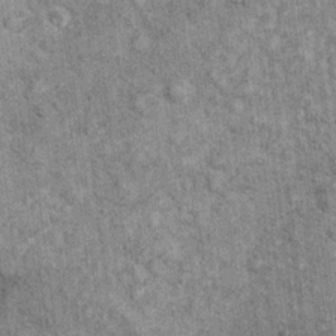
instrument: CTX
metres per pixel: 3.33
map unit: Ht
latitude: 10.9892
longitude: -38.4979
